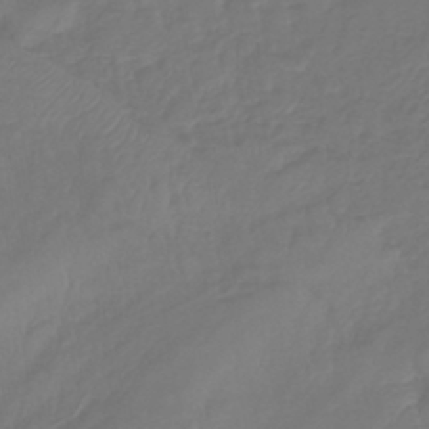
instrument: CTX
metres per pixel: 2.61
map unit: lHb
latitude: -42.4628
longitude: 81.3510
